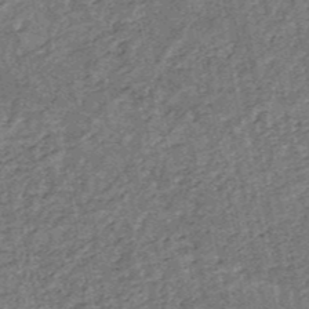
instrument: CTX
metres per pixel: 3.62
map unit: HNb
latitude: -53.1431
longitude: -48.9892
